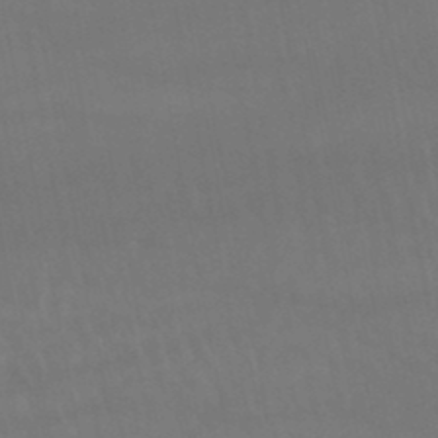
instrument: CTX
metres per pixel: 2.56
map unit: lHb
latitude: -47.1431
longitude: 75.5022
